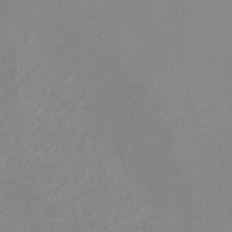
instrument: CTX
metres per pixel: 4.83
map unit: HNb
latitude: -48.4251
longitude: -44.3089
